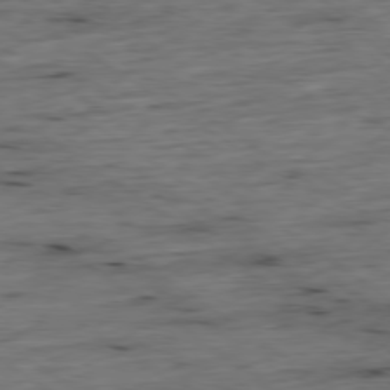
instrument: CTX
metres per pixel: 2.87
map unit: Hpe
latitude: -79.2565
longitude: 12.7652
